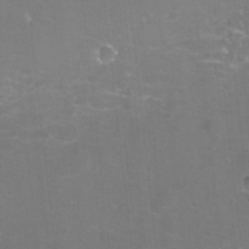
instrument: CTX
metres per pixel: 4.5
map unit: eHh
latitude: -11.8800
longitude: -60.8758
